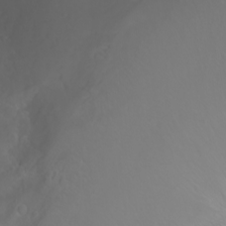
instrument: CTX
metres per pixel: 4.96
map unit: Aa
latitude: -5.1431
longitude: -72.0444
